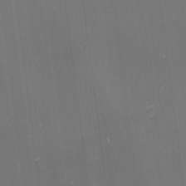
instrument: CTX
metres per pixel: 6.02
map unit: eHh
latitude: -1.5211
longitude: -80.2333
